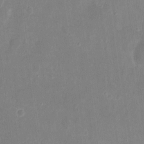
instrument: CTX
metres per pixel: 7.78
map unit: eHh
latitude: 8.2334
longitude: -71.1403
